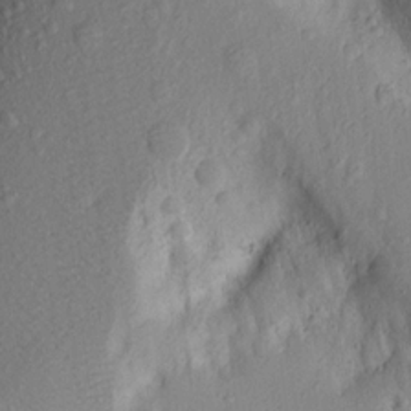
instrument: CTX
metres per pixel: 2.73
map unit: Aa
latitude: 15.4994
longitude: -142.7246
